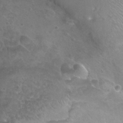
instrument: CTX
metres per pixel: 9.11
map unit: Nhu
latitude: 24.8002
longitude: -53.6505
